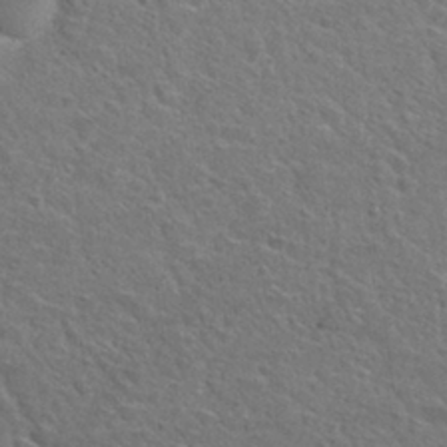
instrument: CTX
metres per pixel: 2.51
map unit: Hto
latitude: 30.2145
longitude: -48.6868
